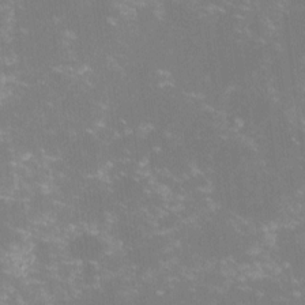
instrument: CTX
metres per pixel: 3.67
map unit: lHvf
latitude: -14.0850
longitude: -102.7435
